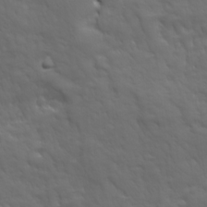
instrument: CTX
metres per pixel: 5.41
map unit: Ave
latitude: 18.8380
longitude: -133.7450
